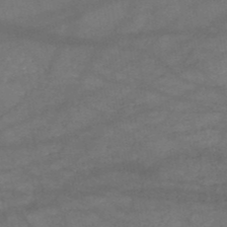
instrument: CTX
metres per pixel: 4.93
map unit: HNb
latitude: -50.9164
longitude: -39.5371
